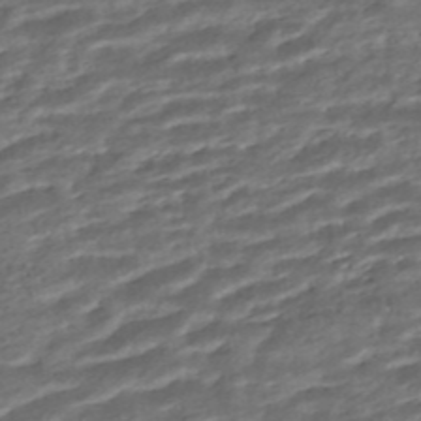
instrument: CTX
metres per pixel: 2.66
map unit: HNhu
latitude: -45.6344
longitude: 104.4629
